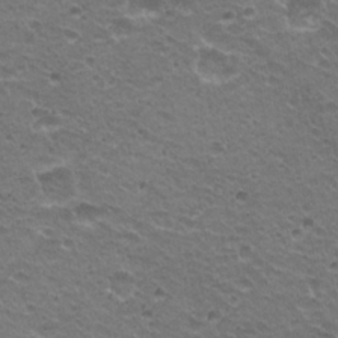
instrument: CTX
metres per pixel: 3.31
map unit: Hto
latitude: 21.2915
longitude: -32.5546
